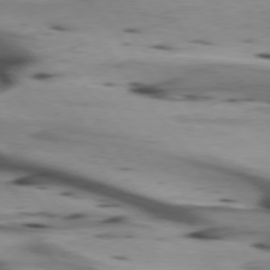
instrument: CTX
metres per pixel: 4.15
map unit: lApd
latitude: 75.3671
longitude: -64.9325
